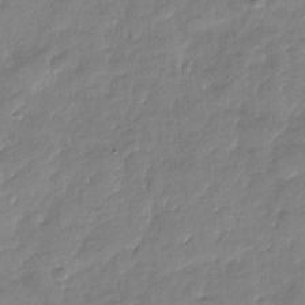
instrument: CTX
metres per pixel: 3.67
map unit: Nhu
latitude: -27.8800
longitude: -61.5938
